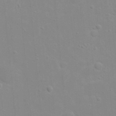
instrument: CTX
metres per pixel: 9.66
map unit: eHh
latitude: 20.2145
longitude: -64.2522
